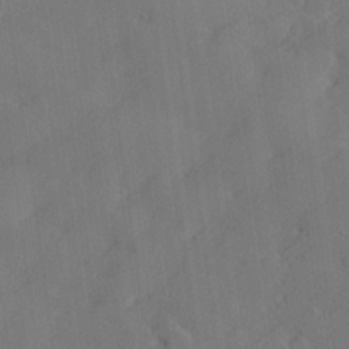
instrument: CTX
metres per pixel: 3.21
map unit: lHvf
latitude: 25.6504
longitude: 142.8030
